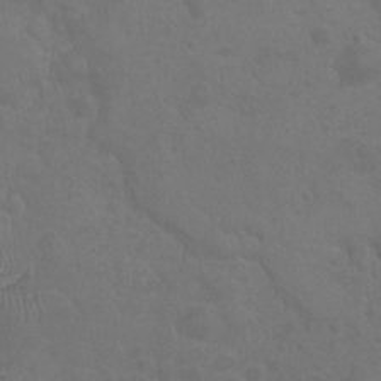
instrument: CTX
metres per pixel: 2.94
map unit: Nhu
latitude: -10.2740
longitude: -20.7058
